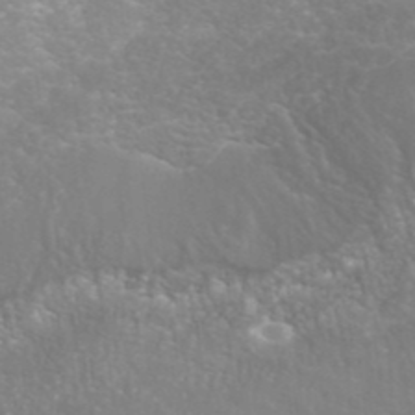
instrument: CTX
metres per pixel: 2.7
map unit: ANa
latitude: 42.1767
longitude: 25.6344
